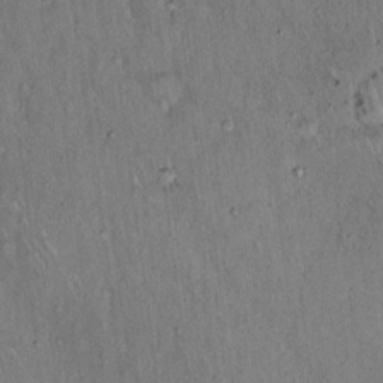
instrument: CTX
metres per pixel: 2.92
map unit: Hto
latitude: 15.8584
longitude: -59.4615
